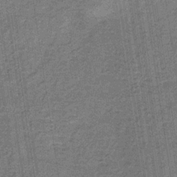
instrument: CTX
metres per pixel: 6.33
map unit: HNb
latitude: -32.2929
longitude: 58.1227
